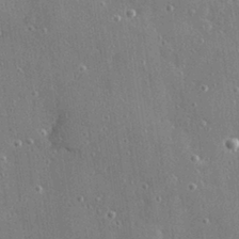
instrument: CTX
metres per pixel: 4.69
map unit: Hve
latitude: 28.4412
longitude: -90.4601
